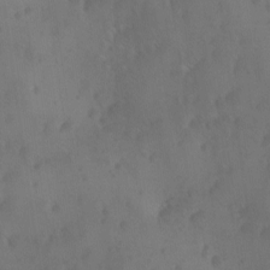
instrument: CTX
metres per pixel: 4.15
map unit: Ave
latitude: 12.1389
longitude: -105.7450
